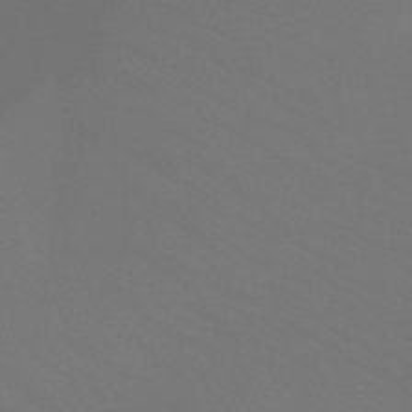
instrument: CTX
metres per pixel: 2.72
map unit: HNb
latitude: -48.5385
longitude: -49.7639
